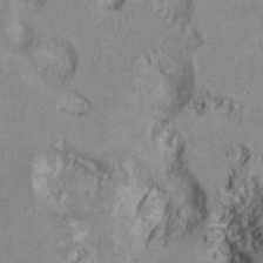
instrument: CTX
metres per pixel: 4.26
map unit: Ht
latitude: 9.1970
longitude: -31.9528
